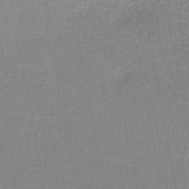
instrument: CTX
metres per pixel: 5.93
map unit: HNb
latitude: -51.1809
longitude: -50.4412
